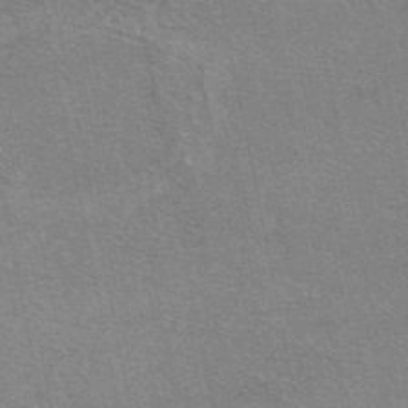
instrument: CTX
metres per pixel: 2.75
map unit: eAb
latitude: 47.6316
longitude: 114.7085
